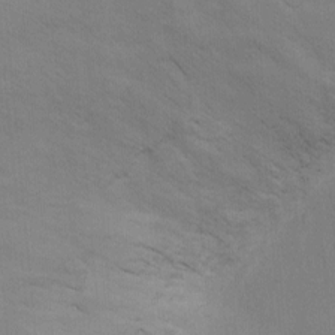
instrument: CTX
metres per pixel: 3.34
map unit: Ht
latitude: -4.0472
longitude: -14.4412
